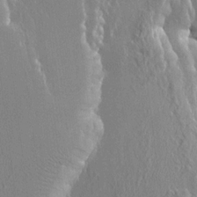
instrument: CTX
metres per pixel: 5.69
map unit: HNhu
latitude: 13.4238
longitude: 10.1606
